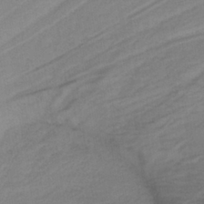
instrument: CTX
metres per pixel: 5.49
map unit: lHb
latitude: -37.8800
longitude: 56.4062
